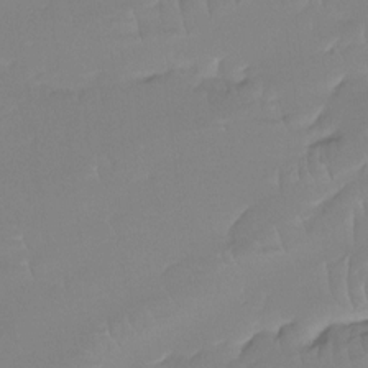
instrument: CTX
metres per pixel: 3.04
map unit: Ht
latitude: -14.4251
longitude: -51.3481
